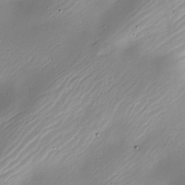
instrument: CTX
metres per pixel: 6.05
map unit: Nhe
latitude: -19.5777
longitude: 144.5763
